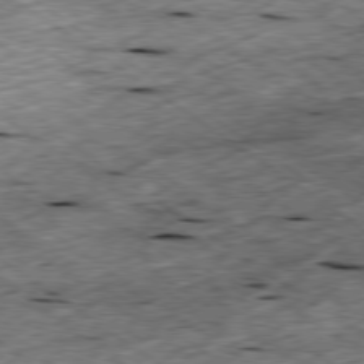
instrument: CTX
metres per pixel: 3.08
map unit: Ap
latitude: -79.3887
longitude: -87.5182
